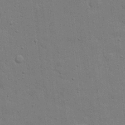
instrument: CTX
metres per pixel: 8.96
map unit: eHh
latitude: 20.8380
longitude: -62.3090
